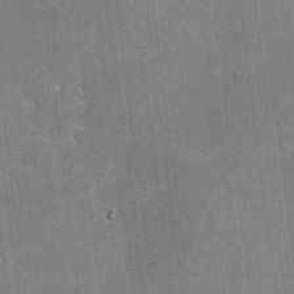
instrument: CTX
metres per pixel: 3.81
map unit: lHvf
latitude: -9.0297
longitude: -101.1025
